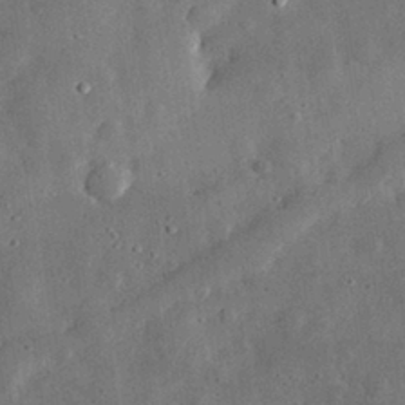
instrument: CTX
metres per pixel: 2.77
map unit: lHvf
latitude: 32.1956
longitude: -84.1011
